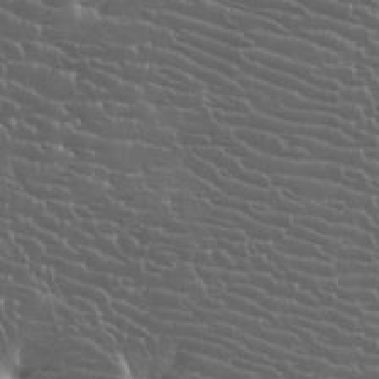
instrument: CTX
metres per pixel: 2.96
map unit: Htu
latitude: -8.4062
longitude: -64.9703
